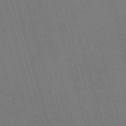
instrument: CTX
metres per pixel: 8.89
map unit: Nve
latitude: -59.6154
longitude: 62.7841
